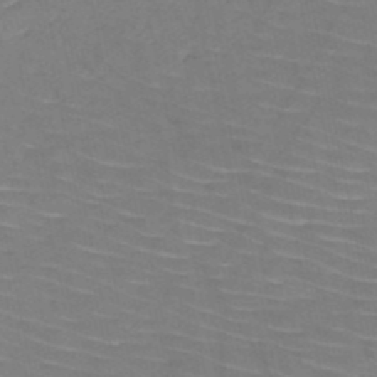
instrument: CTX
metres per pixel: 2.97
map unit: HNb
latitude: -50.2361
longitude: -52.0255
